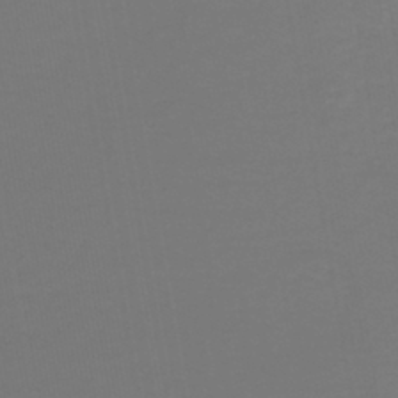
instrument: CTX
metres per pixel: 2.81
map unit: HNb
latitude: -45.4265
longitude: 55.3510
